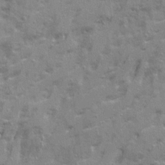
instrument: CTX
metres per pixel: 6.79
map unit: Ave
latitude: 21.4427
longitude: -130.4223
